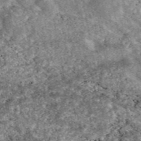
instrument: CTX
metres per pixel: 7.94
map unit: eAb
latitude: 48.0444
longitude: 120.3495
